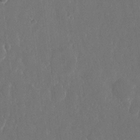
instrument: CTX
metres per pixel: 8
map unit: eHh
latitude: 15.0459
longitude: -72.6491
